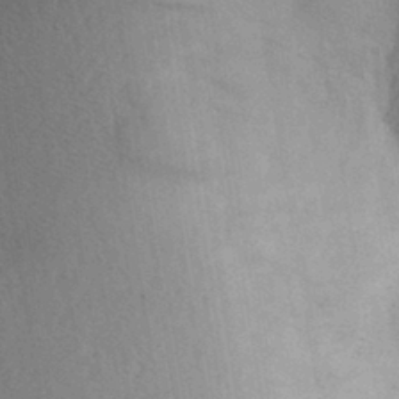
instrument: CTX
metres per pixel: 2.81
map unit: Aa
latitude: 28.5923
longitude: -146.5924
